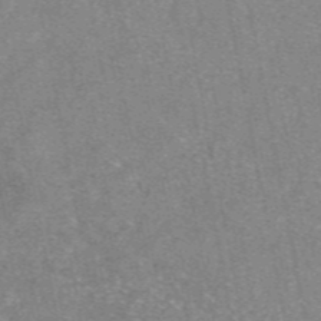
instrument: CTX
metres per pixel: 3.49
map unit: eAb
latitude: 47.5183
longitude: 103.1809
